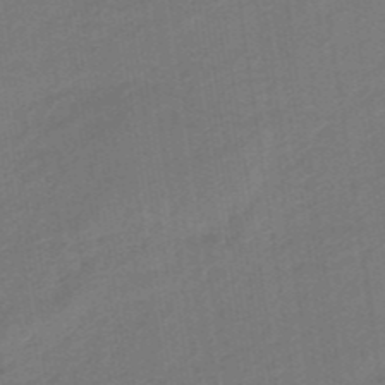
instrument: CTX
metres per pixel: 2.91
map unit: eHb
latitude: -46.9352
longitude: 87.5021
